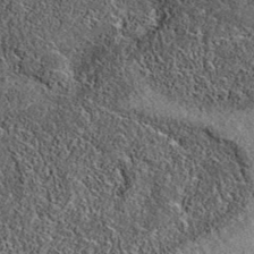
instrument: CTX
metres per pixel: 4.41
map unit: eAb
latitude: 36.4034
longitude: 109.6722
